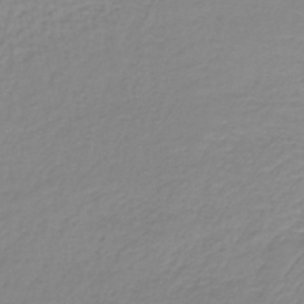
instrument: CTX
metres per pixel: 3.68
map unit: lHb
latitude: -36.7085
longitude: 61.7478
